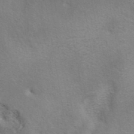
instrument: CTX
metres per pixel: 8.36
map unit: eAb
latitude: 41.0458
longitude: 105.8422
